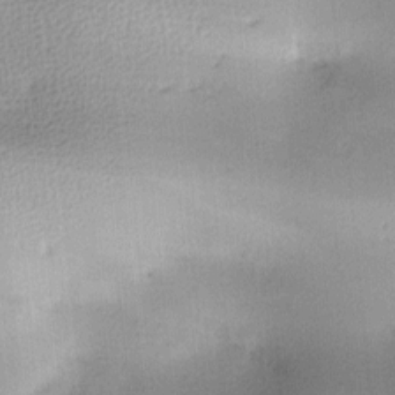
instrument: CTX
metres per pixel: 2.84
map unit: lAa
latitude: -10.3306
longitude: -124.6679
